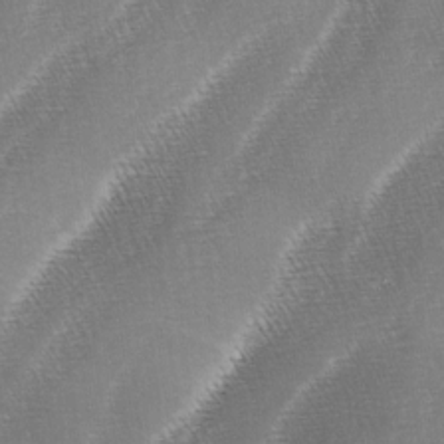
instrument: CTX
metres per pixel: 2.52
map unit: lAa
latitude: -4.2172
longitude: -128.8002
